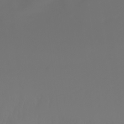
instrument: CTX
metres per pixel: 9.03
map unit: Nhu
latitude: -6.8975
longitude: -84.4034
